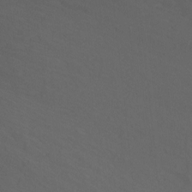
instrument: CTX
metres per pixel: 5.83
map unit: Ht
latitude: 1.2159
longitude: -36.0444
